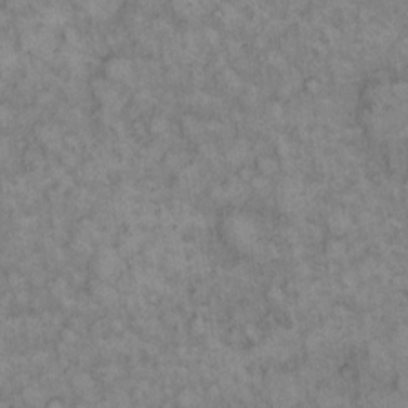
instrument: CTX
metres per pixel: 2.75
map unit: eHh
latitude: 13.0270
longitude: -64.0633
